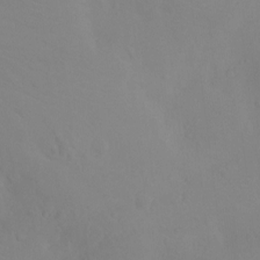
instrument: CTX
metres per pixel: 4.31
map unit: Ht
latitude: -5.7477
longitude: -27.0270
